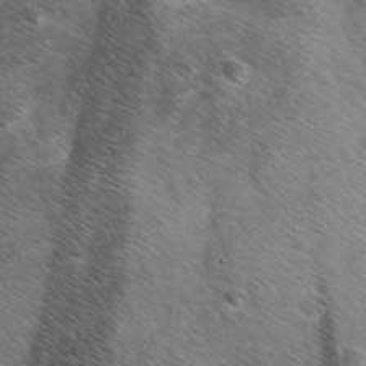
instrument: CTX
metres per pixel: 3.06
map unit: Ave
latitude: -0.3118
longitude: -112.8002
